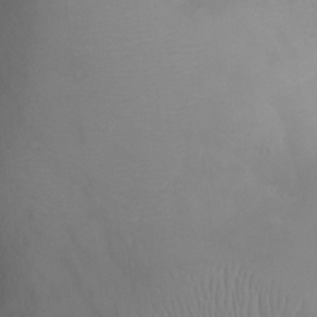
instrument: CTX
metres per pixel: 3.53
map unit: Ht
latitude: -1.9556
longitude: -33.5749
